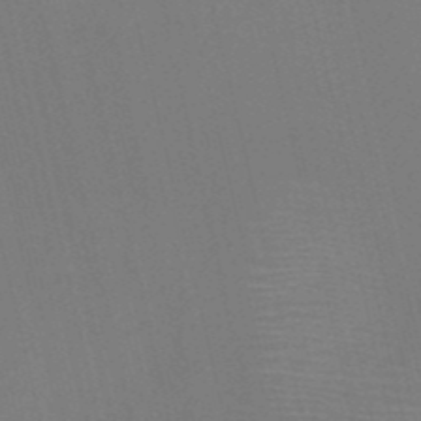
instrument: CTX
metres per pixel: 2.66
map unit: HNb
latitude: -51.5777
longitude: -45.3104
